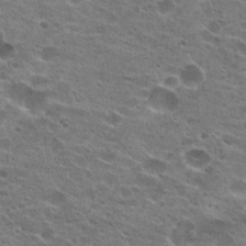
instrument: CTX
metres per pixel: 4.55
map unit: Hto
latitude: 21.9528
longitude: -42.2145
